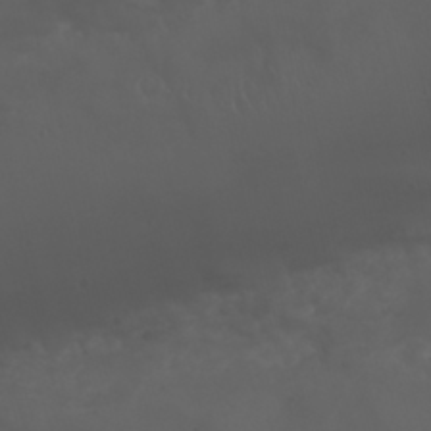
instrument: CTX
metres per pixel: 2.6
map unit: Nhu
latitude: 22.6112
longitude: -64.8191
